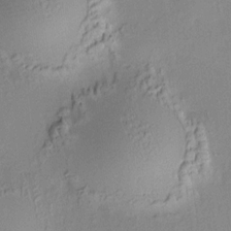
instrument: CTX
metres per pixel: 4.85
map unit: HNhu
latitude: 7.6505
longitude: 14.3118
